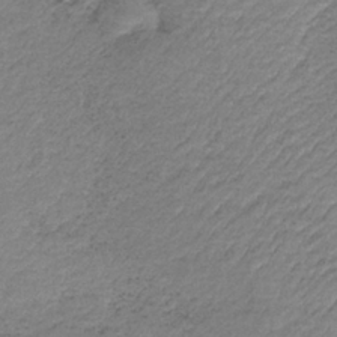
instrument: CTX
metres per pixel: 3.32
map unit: HNb
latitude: -34.0283
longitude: 61.5777
